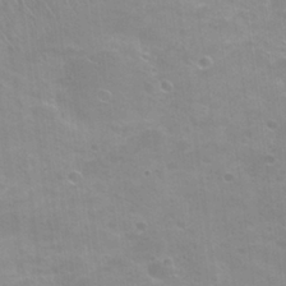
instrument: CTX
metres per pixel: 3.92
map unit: Nhu
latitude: 24.3656
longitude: -51.8394
